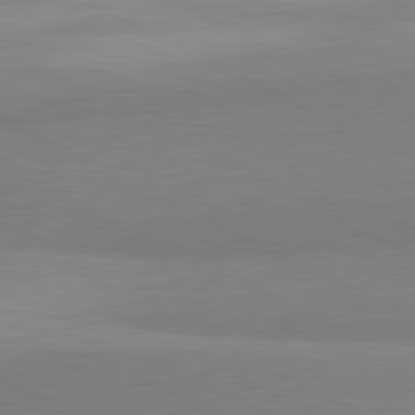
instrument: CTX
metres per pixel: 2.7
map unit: lApd
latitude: 81.3293
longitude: 158.2928
